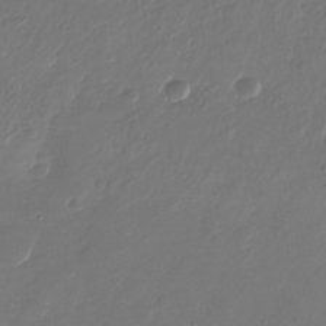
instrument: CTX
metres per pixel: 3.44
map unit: Nhu
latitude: -28.0283
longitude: -68.0822
